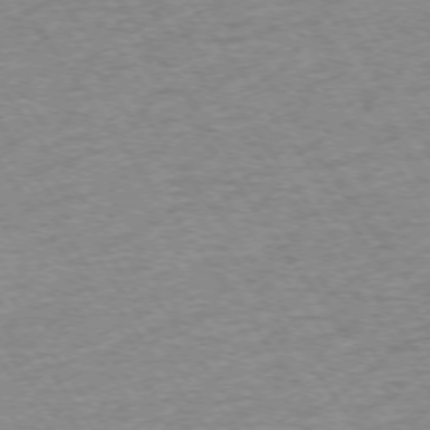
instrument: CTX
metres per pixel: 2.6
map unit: Ap
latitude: -74.7841
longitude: -84.2901
